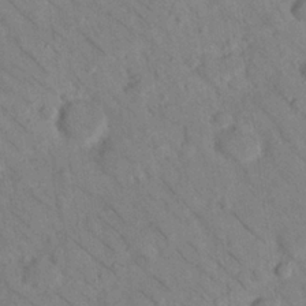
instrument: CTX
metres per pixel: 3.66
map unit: Nhu
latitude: 24.1955
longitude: -73.9906
